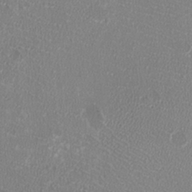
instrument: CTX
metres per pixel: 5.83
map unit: HNhu
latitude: -2.4628
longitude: -1.6127
